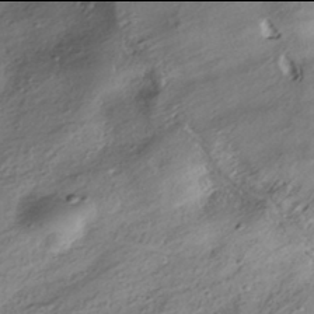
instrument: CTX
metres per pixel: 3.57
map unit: HNhu
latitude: -42.0094
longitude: 105.6910
